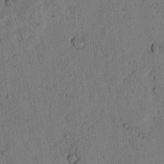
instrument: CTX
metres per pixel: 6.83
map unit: lAvf
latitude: 4.7246
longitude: 158.5951
